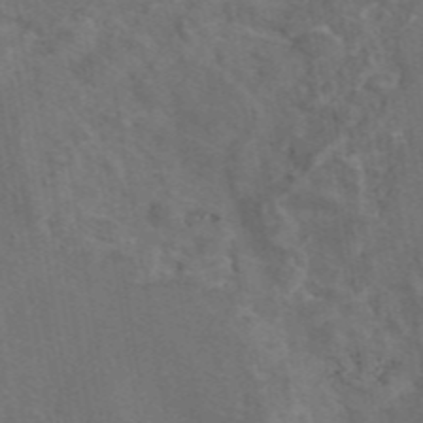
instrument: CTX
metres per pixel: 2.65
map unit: eAb
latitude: 46.1011
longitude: 109.4832
